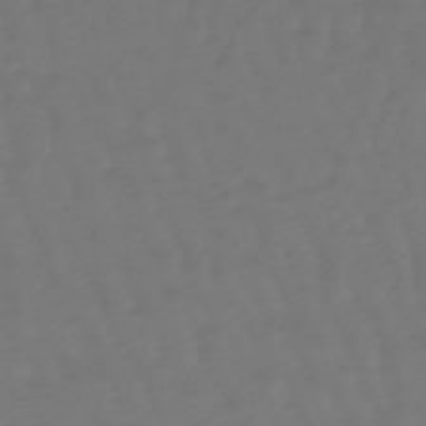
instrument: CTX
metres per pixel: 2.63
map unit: eHb
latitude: -47.5210
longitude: 81.5210
